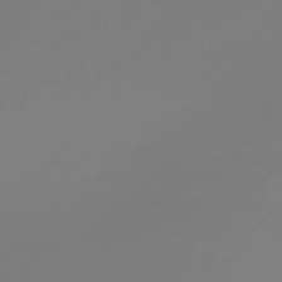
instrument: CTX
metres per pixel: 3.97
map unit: HNb
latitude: -44.4629
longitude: -45.4048
